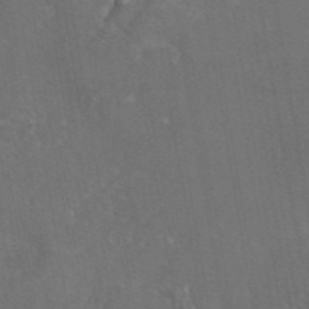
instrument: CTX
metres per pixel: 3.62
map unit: eAb
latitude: 46.2334
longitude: 109.3132
